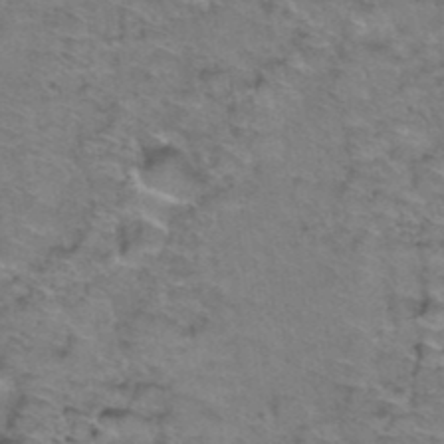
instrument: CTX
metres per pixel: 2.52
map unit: Hto
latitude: 39.0269
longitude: -44.1766
